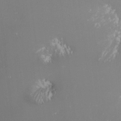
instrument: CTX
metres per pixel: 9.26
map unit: Nhu
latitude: -5.3509
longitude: -87.8961
